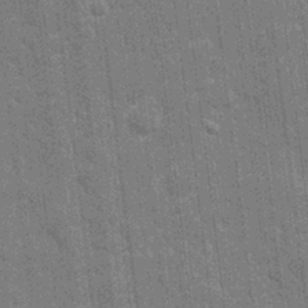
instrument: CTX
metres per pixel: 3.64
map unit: eHh
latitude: 6.8947
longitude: -74.3845
